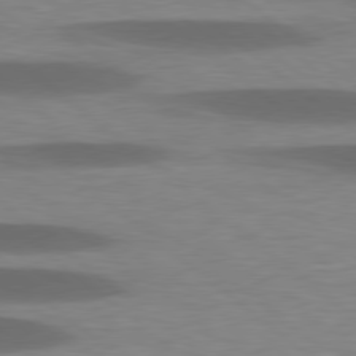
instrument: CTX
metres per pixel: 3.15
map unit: lApd
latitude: 78.6680
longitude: -48.1011
